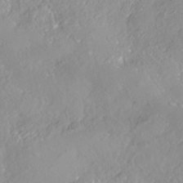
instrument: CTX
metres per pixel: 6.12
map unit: ANa
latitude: -40.9730
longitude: 105.0297
